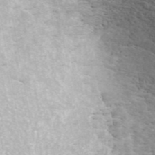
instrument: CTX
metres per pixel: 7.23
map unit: ANa
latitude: 44.5168
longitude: 25.6722
